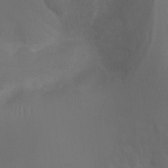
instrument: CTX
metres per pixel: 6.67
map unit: Ht
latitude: 2.5357
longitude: -22.5924
